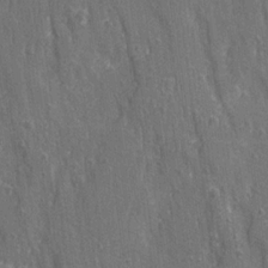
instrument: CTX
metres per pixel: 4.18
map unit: Ave
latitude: 22.6679
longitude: -134.2711
